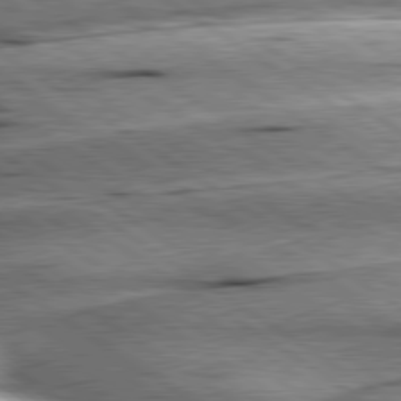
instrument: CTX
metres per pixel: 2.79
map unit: lApd
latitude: 79.7639
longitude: -155.4048
